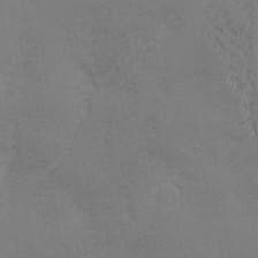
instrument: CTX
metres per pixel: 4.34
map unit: Ave
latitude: -7.4832
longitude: -120.8569
